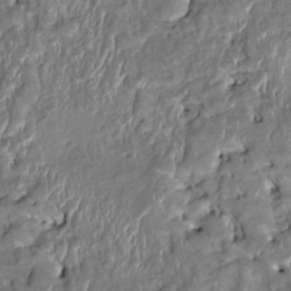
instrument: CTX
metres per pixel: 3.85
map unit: HNhu
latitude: 3.8205
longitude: -7.6316
